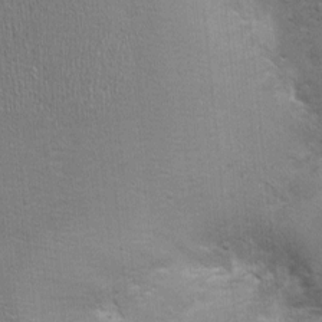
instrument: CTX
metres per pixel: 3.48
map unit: Ht
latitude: -1.5399
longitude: -14.9892
